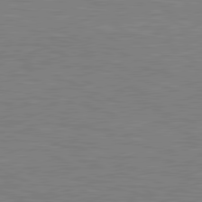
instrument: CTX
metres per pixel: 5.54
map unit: lApd
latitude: 81.0458
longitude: -170.6490
